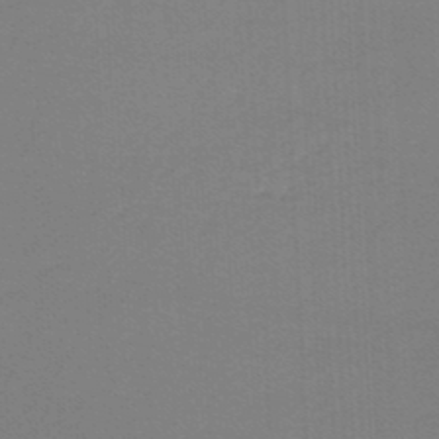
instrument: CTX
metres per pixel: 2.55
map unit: lHb
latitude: -46.2550
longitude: 63.8422
